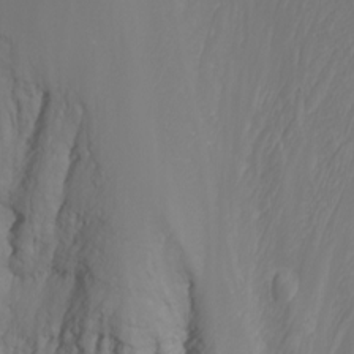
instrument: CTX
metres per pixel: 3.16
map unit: Nhu
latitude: -7.7855
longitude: -89.8395
